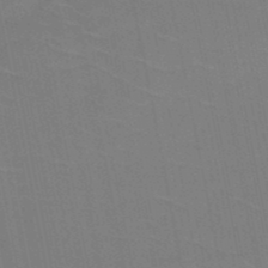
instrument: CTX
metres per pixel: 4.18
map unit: HNb
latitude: -48.3873
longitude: -48.0255
